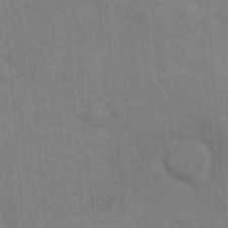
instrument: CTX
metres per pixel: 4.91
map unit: eHh
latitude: 18.1389
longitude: -64.2145
